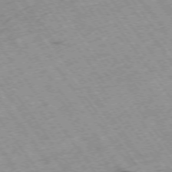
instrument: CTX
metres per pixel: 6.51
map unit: Hpe
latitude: -74.6141
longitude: 4.1794
